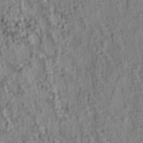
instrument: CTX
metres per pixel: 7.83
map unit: lAa
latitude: 6.1578
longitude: -114.7624
